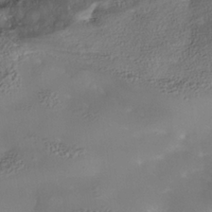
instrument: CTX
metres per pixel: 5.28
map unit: Nhe
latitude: -37.7477
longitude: -118.7057
